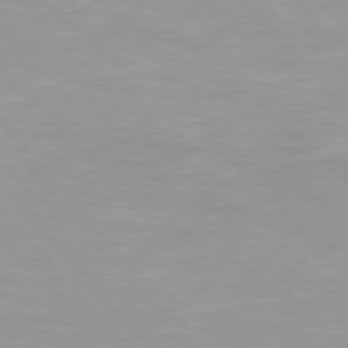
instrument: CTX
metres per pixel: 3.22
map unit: Hpe
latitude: 76.1577
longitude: -155.1403
